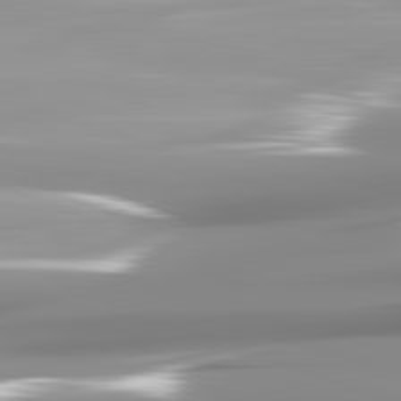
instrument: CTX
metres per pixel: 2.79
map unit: lApd
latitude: 82.1199
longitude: -139.7072
